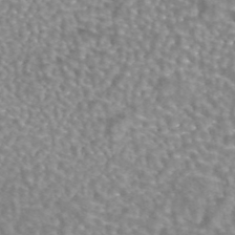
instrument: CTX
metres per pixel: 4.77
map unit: eAb
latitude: 44.2144
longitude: 107.1242
